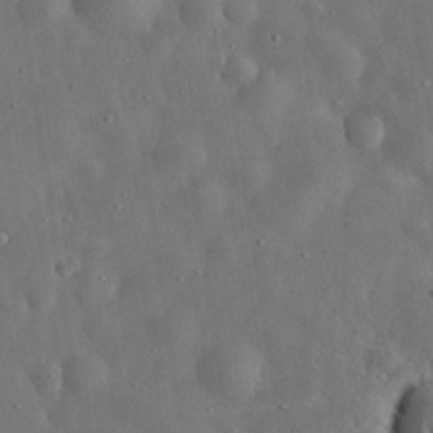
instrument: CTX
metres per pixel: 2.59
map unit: eHh
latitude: 32.5168
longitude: -74.8380
